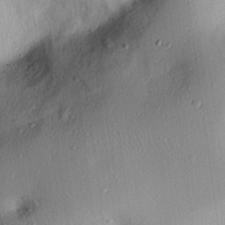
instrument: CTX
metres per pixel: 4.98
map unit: eHh
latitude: 26.1011
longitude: -76.3278
